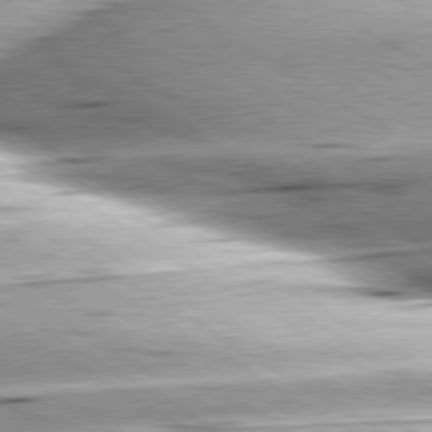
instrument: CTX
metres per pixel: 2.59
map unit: lApd
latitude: 80.1578
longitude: -156.1766
